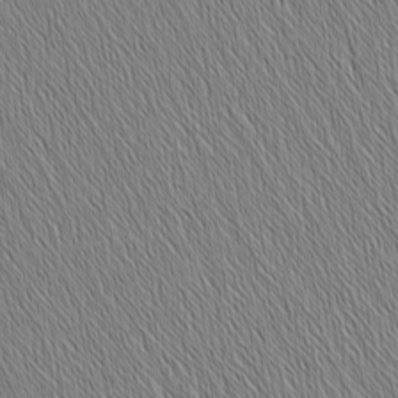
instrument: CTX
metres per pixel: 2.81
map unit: Nhu
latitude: -6.2739
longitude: -151.6694
